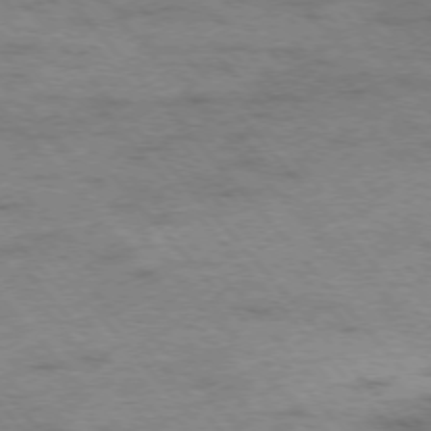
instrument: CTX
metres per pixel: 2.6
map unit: Hpe
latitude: -76.0094
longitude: -14.3657
